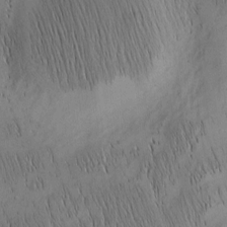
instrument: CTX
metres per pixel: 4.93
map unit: Nhu
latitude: -6.1605
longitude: -152.6302
